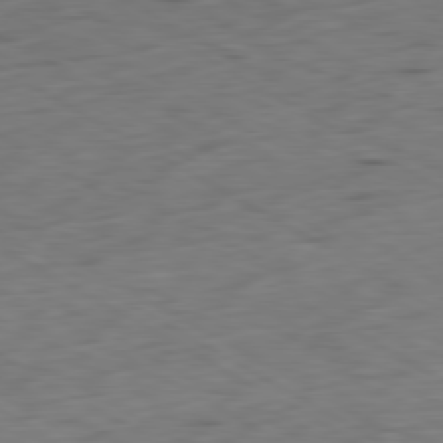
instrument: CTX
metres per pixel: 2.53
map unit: Ap
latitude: -80.6141
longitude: -71.7827
